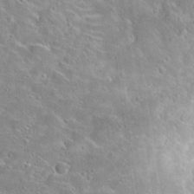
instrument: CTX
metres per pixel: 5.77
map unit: Hto
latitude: 24.3656
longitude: -46.1389
